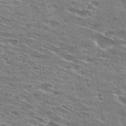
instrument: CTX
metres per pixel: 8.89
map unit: Hto
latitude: 28.1955
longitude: -45.6316
